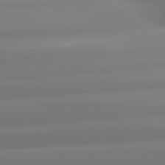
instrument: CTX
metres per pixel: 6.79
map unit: lApd
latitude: 80.8569
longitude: -160.0444
